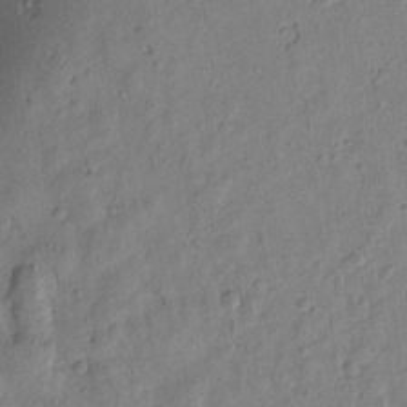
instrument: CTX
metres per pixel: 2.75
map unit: Htu
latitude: -0.0472
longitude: -176.3656
